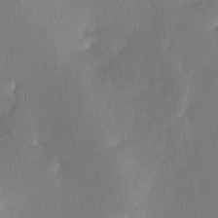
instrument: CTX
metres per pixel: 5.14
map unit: Nhe
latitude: -29.1431
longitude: -110.5735
